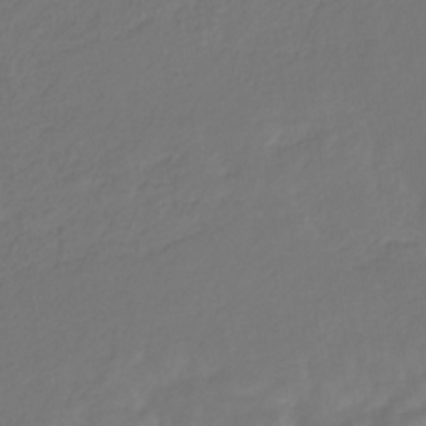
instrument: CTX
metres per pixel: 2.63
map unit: eHb
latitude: -30.2739
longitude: 65.4077
